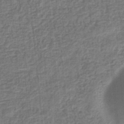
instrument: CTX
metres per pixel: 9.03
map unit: eHb
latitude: -35.2187
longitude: 79.4265
